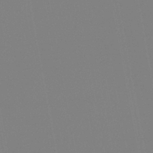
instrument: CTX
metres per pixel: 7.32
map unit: HNb
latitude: -45.7667
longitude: 55.7667
